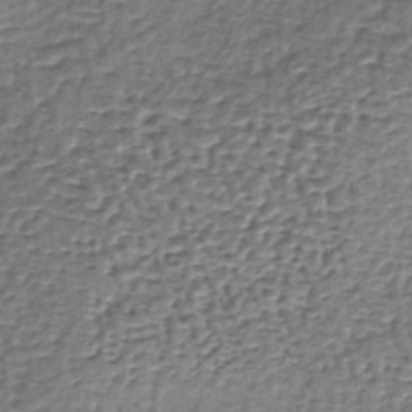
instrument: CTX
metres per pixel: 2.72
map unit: lHb
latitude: -36.0094
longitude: 60.0661
